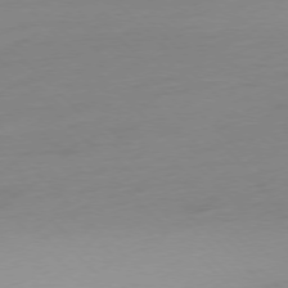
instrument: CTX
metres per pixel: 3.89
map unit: Ap
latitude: -77.2376
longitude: -68.3467
